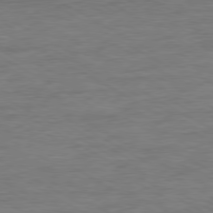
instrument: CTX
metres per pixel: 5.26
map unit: Ap
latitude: -80.5574
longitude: -87.1025
